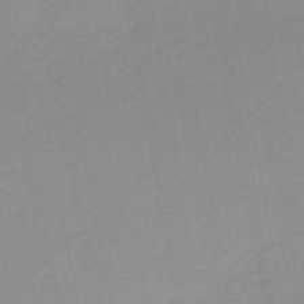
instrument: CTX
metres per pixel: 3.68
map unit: HNb
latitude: -50.8975
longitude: -50.5923
